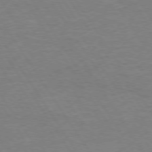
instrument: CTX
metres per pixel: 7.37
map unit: Hpe
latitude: 73.8395
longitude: -140.2900
